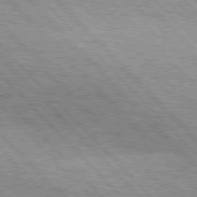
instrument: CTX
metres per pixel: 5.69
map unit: lApd
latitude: 76.4412
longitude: -73.4616
